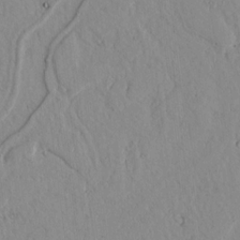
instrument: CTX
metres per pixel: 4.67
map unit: lAvf
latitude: 7.1970
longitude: 169.0297
